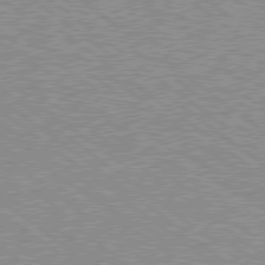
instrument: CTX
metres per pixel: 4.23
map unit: Hpe
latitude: 78.5924
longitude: -169.2726
